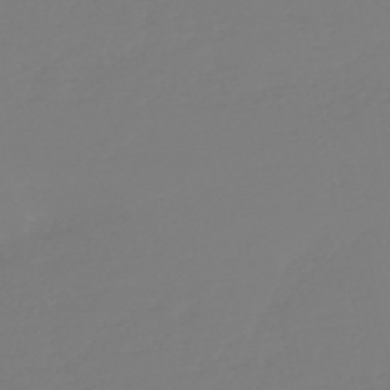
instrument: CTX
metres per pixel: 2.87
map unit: HNb
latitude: -46.4440
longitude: 56.4062
